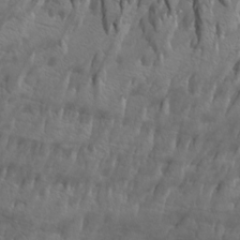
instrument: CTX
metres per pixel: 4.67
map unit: Htu
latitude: -3.6343
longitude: -73.0270
